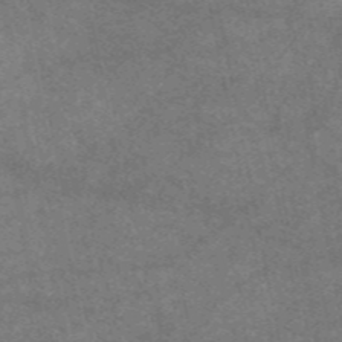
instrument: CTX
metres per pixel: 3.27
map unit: eAb
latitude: 47.8584
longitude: 124.9353
